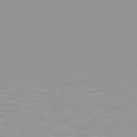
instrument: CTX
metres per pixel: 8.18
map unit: Hpe
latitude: 77.6694
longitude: -140.8758
